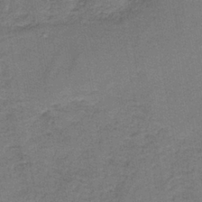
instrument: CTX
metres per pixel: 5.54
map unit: HNb
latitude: -37.5021
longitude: 52.0094
